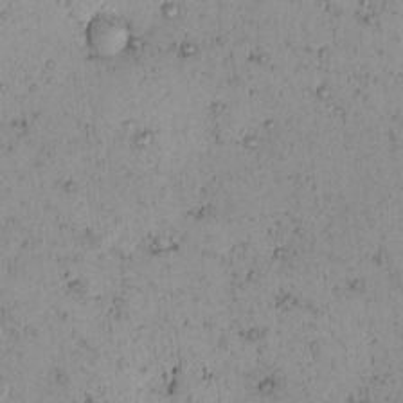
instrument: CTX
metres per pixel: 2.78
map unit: eHh
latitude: -0.7086
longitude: 19.2376
